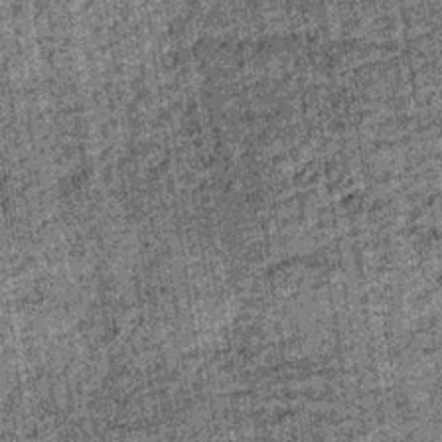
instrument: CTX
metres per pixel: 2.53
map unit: lHb
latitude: -36.3873
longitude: 67.0109
